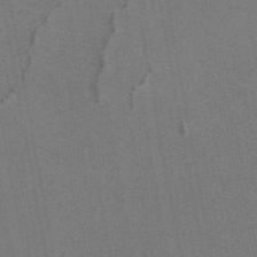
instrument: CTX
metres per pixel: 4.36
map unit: eAb
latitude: 47.0837
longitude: 117.0297
